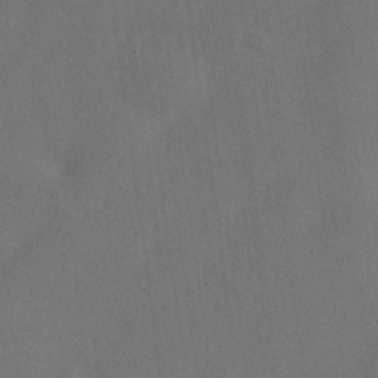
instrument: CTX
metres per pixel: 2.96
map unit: eHh
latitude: 25.9339
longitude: -69.0081
